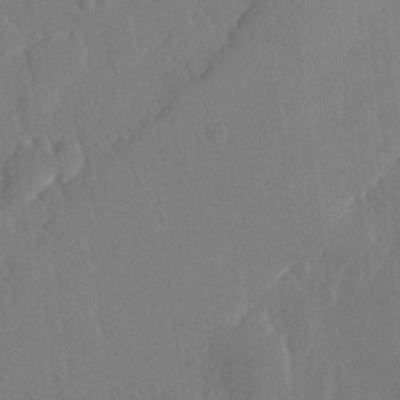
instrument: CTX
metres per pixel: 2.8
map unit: lHvf
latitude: 18.7624
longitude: -112.6868
